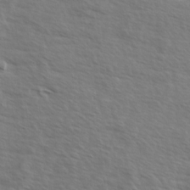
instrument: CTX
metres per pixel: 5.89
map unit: Ave
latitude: 13.4238
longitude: -101.9528
